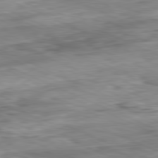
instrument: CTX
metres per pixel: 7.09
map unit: Ap
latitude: -81.5588
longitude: -87.5182
